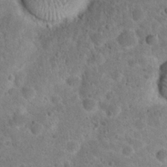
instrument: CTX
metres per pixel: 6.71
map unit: Hto
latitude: 23.9339
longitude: -49.1403
